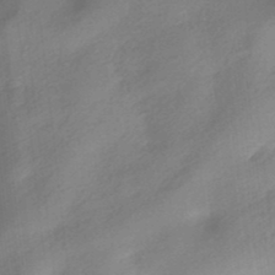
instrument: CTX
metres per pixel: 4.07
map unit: HNhu
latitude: -40.5763
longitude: 93.0486
